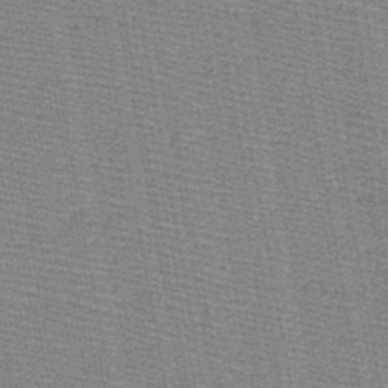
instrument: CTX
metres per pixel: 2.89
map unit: HNb
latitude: -48.8975
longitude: -40.9135
